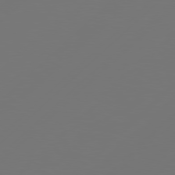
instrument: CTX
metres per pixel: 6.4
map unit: Hpe
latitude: 78.1200
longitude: 173.0864
